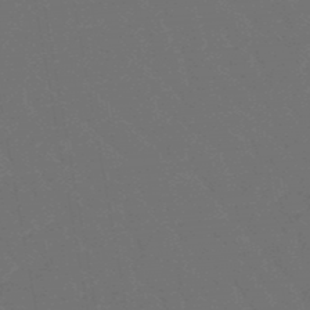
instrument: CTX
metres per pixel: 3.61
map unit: lHb
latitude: -47.9367
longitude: 82.5007
